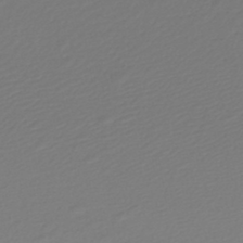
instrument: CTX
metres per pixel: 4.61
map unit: lHb
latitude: -45.0486
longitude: 76.1606
